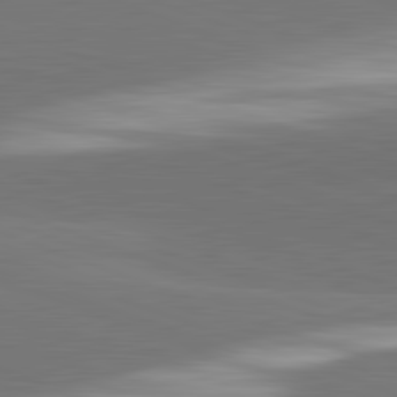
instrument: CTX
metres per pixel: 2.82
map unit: lApd
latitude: 82.2333
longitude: 149.0487
